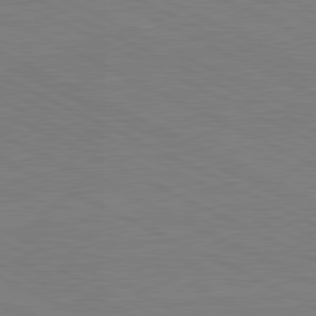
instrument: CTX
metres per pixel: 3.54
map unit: lApd
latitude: 81.2159
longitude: 150.3117
